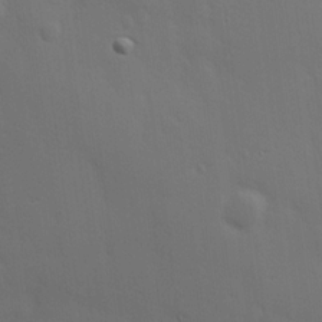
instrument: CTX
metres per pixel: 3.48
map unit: Hve
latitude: 19.4993
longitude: 150.7841
